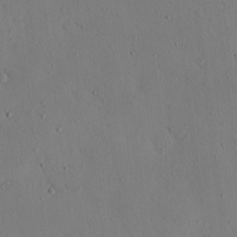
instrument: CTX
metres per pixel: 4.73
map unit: eHh
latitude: 0.1766
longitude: 16.9920
